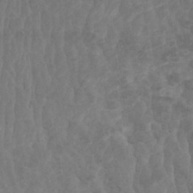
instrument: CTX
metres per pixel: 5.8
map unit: HNhu
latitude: -1.2565
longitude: 13.7289
